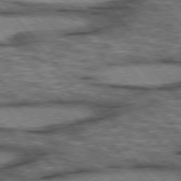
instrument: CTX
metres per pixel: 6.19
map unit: lApd
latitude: 75.6883
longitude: -48.8380
